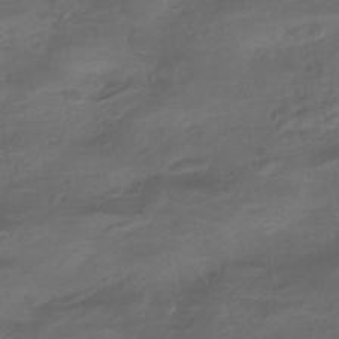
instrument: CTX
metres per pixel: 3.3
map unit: eHb
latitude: -42.8408
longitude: 84.9730
